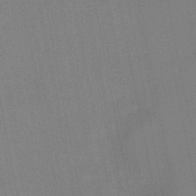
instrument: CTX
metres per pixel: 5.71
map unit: lHb
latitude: -48.5007
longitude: 67.1053
